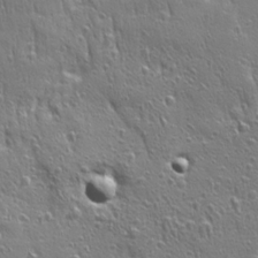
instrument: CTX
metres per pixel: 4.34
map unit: Ave
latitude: 22.6112
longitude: -135.0836
